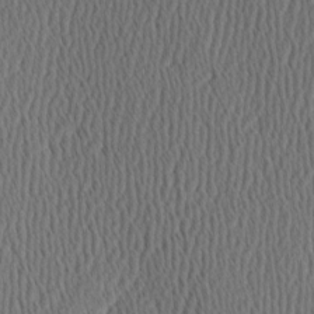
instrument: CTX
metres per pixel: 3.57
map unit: Hve
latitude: 3.4048
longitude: -124.7057
